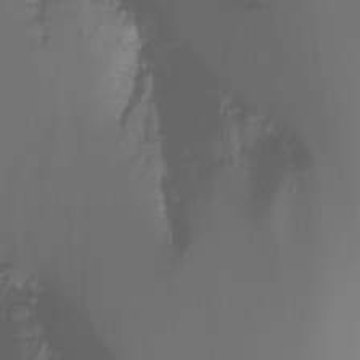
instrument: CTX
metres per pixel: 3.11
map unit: Nhu
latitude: -6.8408
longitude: -83.7638
